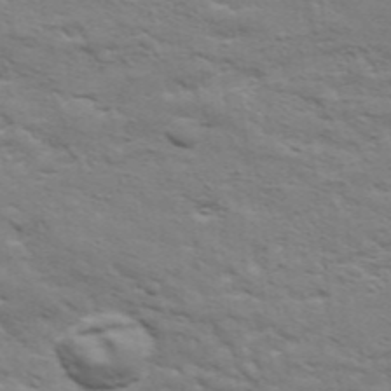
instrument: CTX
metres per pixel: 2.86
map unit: Aa
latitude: 33.2159
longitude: -135.8205
